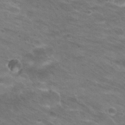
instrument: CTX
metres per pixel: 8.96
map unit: Hto
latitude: 25.1403
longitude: -30.4412
